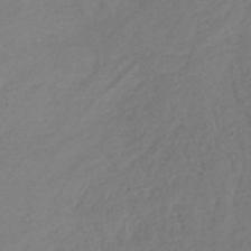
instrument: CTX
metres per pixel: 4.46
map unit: lHb
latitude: -40.2928
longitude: 73.1809
